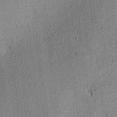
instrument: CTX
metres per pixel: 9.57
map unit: eHh
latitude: 0.3278
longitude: 15.0676
